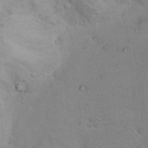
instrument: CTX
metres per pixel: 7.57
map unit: Nhu
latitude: 10.2523
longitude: -23.8205
